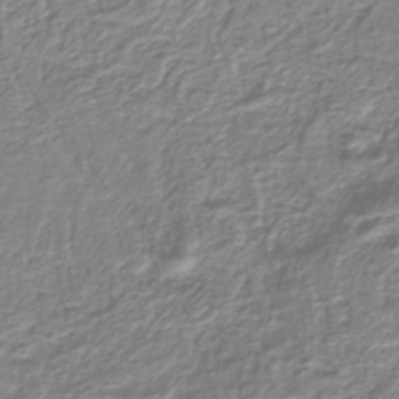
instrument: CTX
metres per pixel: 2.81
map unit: lHb
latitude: -39.0109
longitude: 58.8030
